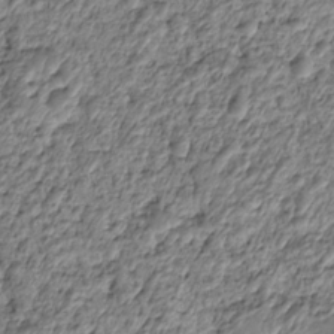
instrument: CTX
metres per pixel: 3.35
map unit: HNhu
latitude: -21.6721
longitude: 84.6329
